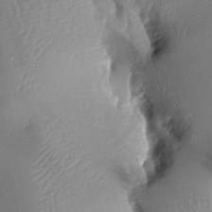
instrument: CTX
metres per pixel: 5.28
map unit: lAa
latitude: -6.9352
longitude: -129.3670
